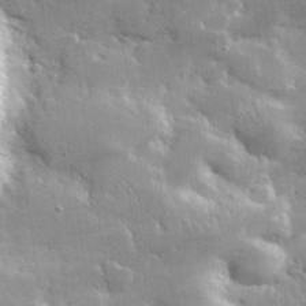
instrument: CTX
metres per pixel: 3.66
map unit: lHvf
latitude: 32.6302
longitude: -92.5545
